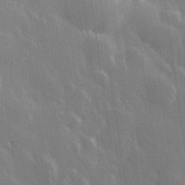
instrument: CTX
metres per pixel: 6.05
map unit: Hve
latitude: 27.8017
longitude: 146.6329
